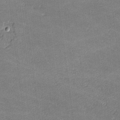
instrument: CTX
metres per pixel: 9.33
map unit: lHvf
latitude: -11.7100
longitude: -103.9150
